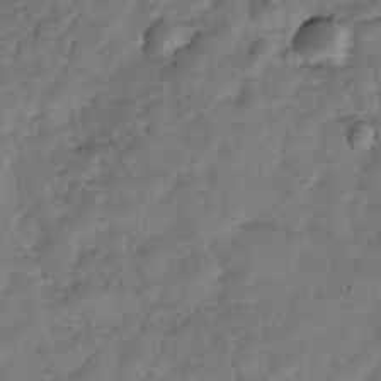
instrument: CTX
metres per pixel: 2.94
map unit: Nhe
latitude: -34.8597
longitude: -143.6316
